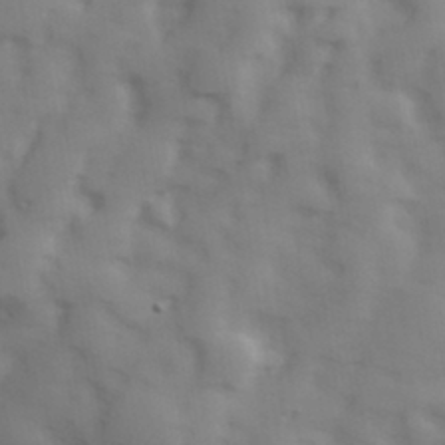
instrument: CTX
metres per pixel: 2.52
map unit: Hve
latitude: 32.7057
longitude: 150.6329
